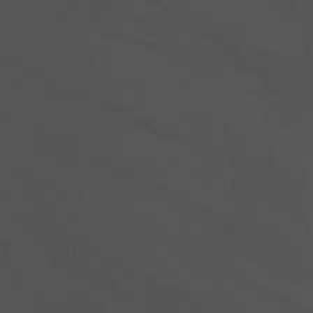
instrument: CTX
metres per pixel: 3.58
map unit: Nhu
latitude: -6.8975
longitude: -45.1781
